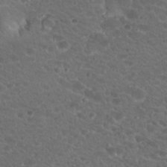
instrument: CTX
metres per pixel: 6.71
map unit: Hto
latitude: 19.7449
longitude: -34.2333
